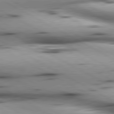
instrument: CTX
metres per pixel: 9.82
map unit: lApd
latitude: 80.4979
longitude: 157.3321
